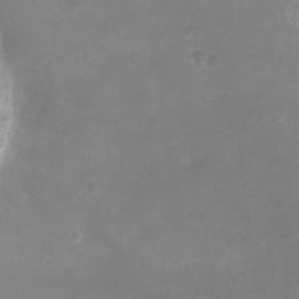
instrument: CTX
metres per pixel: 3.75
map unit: Ht
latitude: -7.4643
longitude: -21.0459
